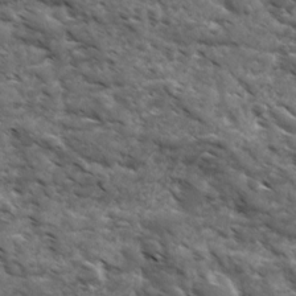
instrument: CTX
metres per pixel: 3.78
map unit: Ave
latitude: 17.5182
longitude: -132.2334
